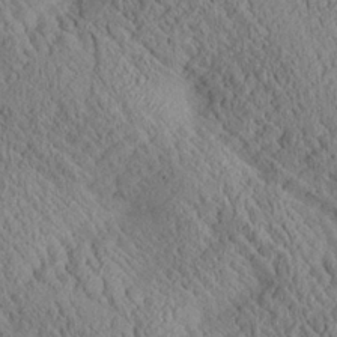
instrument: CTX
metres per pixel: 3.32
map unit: Aa
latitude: 24.8757
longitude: -133.8017
